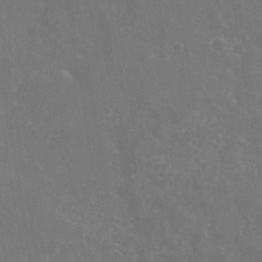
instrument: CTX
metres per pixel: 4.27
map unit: Nhe
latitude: -35.9367
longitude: -92.7435
